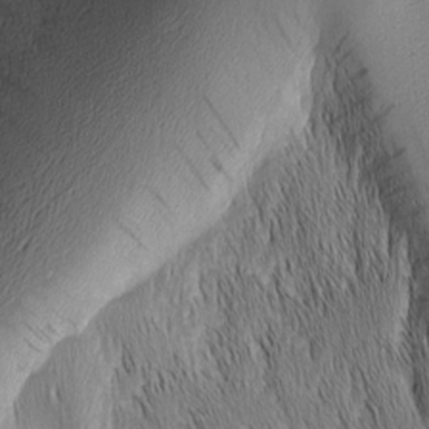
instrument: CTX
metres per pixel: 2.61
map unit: Nhu
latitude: -7.3698
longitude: -152.3090
